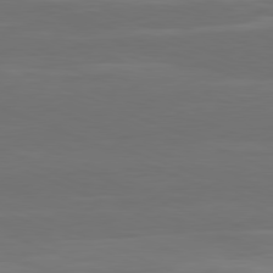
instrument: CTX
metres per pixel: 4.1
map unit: Hpe
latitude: -81.8423
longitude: 20.8974
